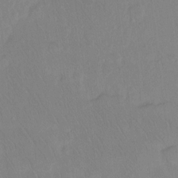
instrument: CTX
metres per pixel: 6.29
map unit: Hto
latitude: -7.5399
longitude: -38.2145
